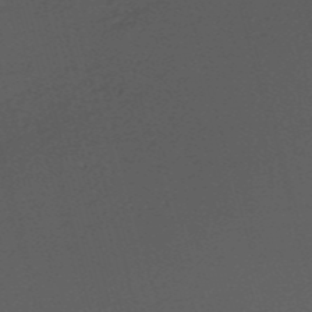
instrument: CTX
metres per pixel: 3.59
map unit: HNb
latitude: -52.3117
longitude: -41.5938
